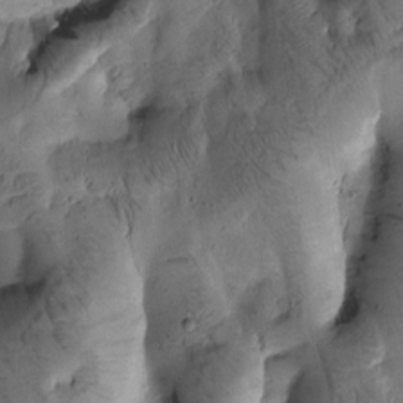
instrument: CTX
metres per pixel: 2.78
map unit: Htu
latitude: -3.4265
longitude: 171.2943
